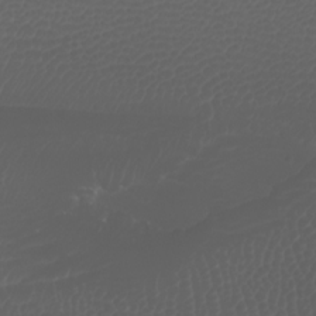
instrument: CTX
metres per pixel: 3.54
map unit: Htu
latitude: -7.3887
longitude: -73.6505
